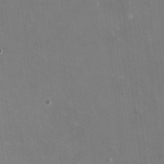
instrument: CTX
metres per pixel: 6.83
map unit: HNhu
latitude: -0.8030
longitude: -2.8002
